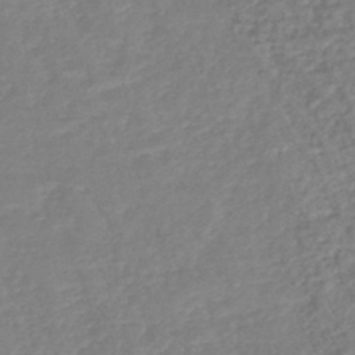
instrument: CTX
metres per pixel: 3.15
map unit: lHb
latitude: -45.6344
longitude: 73.2754
